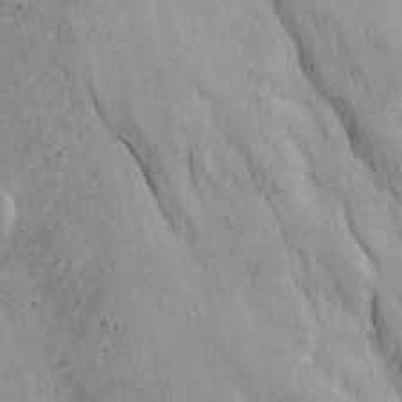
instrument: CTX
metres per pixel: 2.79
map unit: Ave
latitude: 23.1025
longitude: -136.1011
